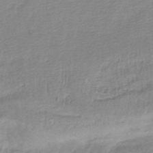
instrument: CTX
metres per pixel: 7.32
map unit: lHb
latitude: -44.8597
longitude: 76.3117
